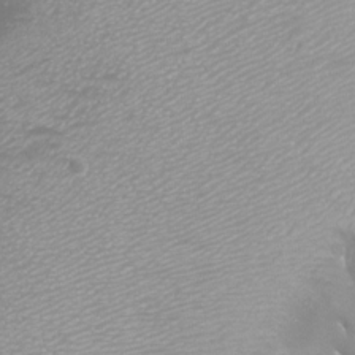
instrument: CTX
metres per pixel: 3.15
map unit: Aa
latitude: -8.8597
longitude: -71.3293
